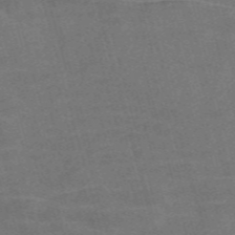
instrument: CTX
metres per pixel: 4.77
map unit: Nve
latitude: -58.7085
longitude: 65.0109
